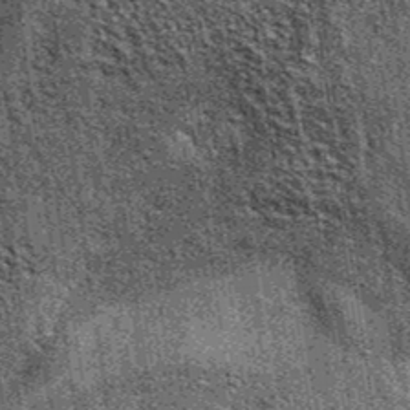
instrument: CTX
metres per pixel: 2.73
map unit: eAb
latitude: 38.4223
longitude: 107.5966
